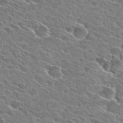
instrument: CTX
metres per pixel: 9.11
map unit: Hto
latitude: 28.4601
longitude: -43.1592
